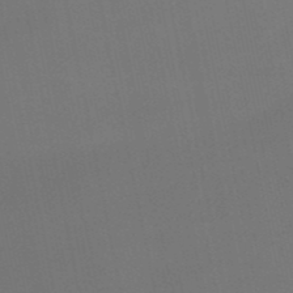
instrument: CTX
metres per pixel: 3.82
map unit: eHb
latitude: -50.8597
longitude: 69.5966
